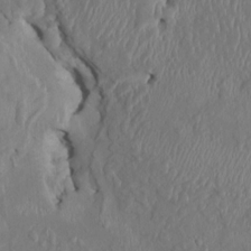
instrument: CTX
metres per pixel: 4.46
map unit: HNhu
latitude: 3.1781
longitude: -5.2915
